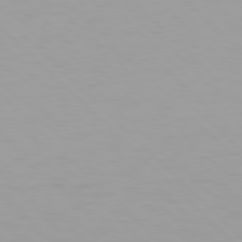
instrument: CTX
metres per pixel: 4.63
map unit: Hpe
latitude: 77.9528
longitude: -167.3859
